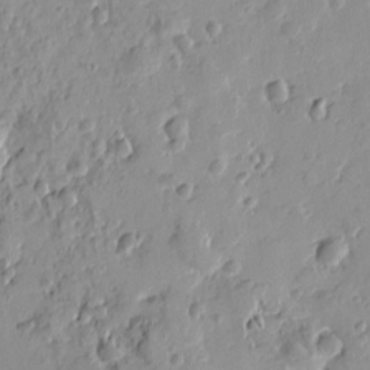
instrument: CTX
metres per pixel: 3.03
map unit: Htu
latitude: -2.8974
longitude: -175.9717
